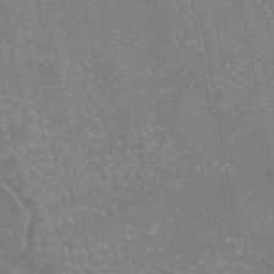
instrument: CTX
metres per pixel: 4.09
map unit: eAb
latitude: 46.1578
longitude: 105.8422
